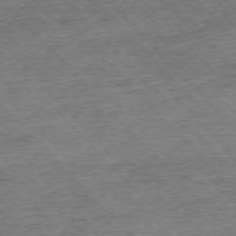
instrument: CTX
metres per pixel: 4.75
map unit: Ap
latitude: -76.5385
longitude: -97.0080
